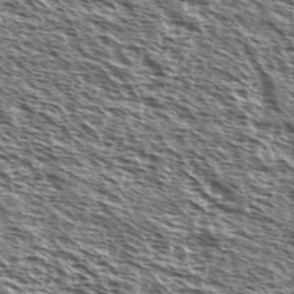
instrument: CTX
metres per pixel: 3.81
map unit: Ave
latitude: 37.9906
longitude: -110.5357
